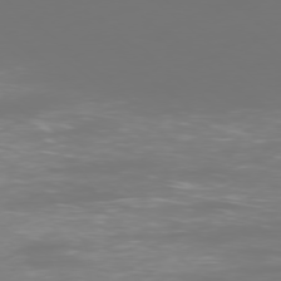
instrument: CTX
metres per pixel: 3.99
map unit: Ap
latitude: -77.7856
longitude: -80.4601
